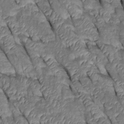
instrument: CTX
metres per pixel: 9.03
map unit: Htu
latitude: 0.6679
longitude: 148.0850
